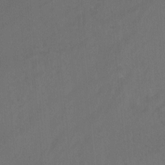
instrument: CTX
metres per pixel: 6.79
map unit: Aa
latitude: -7.3887
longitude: -78.8380
